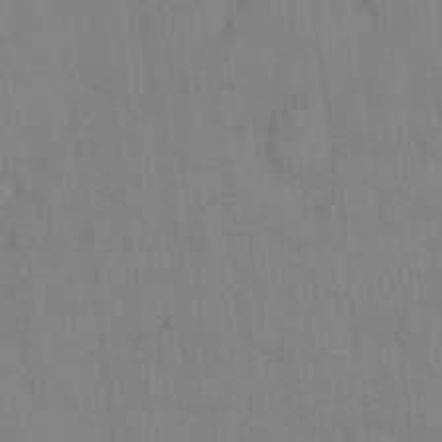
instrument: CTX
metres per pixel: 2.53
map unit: eHh
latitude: 13.1403
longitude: -62.4223
